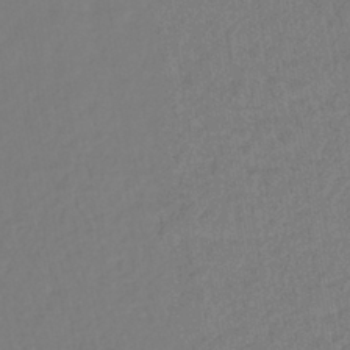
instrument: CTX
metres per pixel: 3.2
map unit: lHb
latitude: -38.0850
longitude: 62.9919
